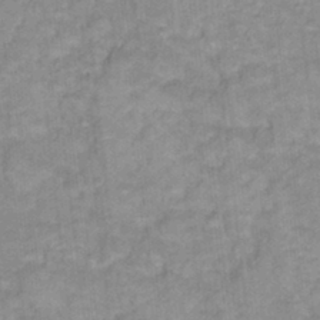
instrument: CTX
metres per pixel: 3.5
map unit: Hto
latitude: 17.2915
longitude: -35.2348
